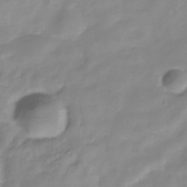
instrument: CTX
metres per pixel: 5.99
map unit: Hve
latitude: -32.4062
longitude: 91.1054
